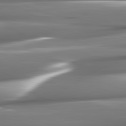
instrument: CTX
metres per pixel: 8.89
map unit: lApd
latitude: 82.3278
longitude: -140.8758
